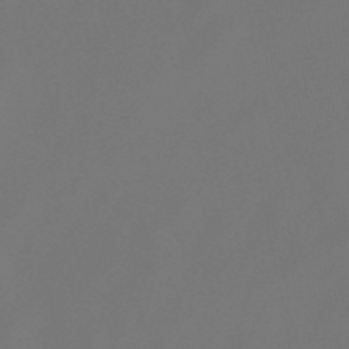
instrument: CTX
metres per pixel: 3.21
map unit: lHb
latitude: -47.7477
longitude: 72.3117
